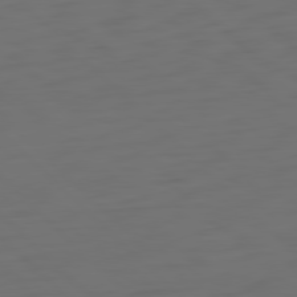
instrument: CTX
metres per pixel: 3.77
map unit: Ap
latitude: -79.9178
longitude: -55.4993
